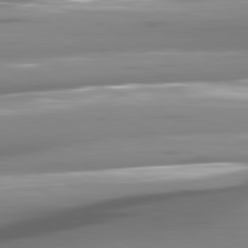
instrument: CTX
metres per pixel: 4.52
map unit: lApd
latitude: 81.0836
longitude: -144.2711
